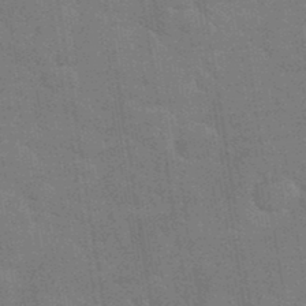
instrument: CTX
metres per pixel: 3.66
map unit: eHh
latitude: 36.8191
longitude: -66.6679
